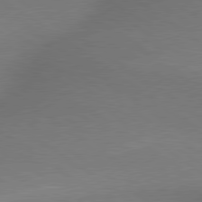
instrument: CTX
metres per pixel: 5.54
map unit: lApd
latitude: 79.5371
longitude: -153.9339
